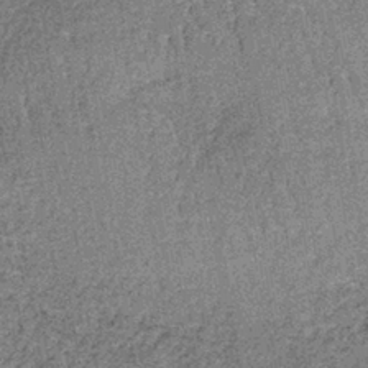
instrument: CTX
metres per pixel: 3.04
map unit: lHb
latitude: -37.8800
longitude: 65.6911
